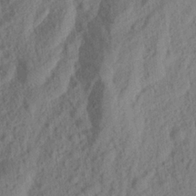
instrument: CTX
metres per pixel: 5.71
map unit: Aa
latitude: 23.4048
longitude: -143.6505
